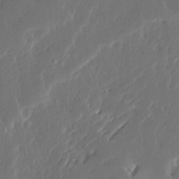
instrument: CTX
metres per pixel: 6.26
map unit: Ave
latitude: 14.6302
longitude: -137.9150
